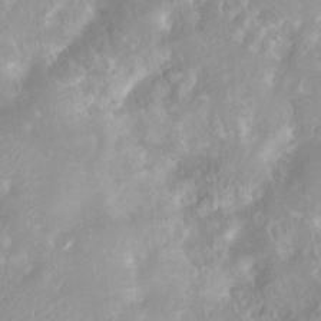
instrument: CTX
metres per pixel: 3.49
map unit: Nhu
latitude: 7.8016
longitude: -21.1403
